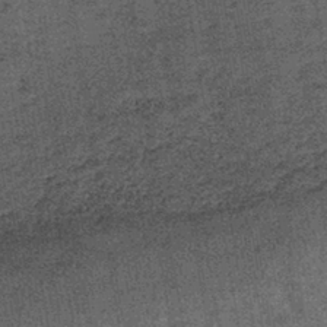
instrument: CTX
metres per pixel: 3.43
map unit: lHb
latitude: -39.7666
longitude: 66.0283
